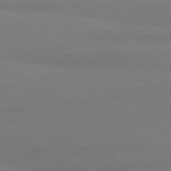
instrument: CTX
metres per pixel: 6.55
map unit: lApd
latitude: 80.7057
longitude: -179.4805
